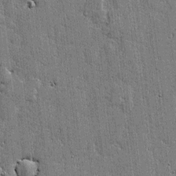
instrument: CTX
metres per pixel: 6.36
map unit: lAvf
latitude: -1.3321
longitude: -106.4034
